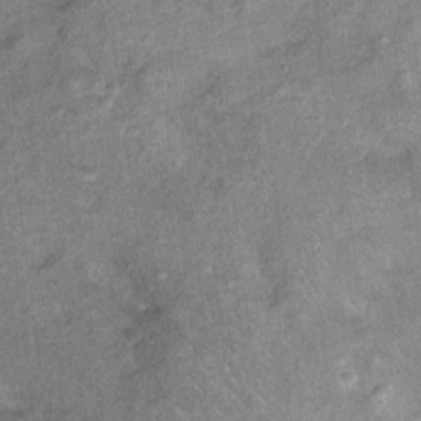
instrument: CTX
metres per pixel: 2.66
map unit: Ht
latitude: 11.1970
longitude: -39.0836
